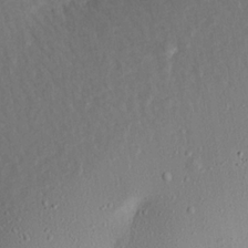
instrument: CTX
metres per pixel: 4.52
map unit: Aa
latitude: 18.8380
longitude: -144.6301
